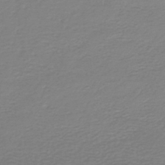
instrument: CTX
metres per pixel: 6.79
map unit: HNb
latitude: -45.6722
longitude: 54.4062
